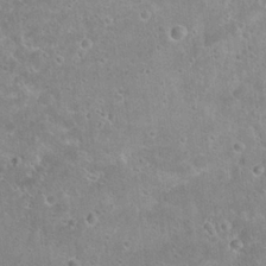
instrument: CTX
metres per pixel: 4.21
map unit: Hto
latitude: 21.9150
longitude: -43.1781
